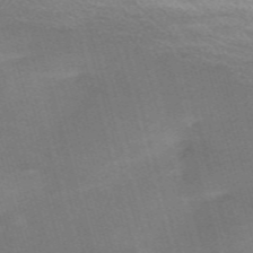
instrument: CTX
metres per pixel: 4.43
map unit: Nve
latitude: -59.3320
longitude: 57.5021
